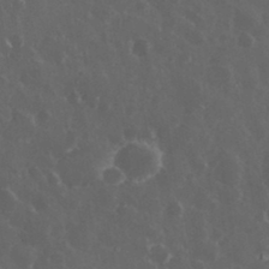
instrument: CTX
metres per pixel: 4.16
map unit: eHh
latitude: 33.5938
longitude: -61.2537
